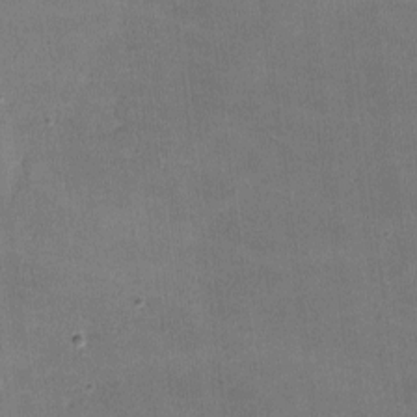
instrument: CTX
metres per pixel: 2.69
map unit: lHvf
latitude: -10.7841
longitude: -100.7246
